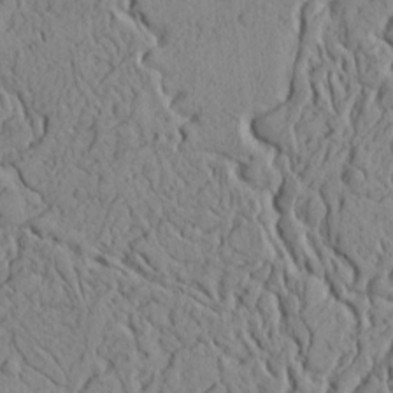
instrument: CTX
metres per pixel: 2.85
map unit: Ht
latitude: 8.5168
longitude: -75.7639
